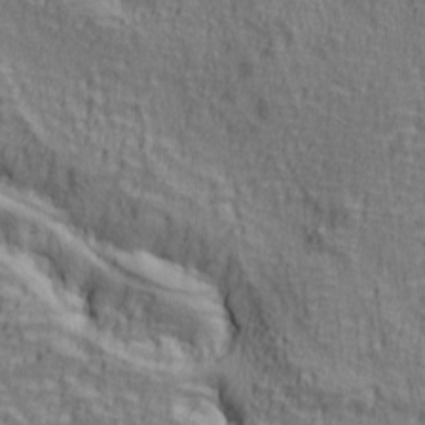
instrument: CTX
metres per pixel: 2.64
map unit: lAa
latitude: 5.0269
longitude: -114.7435
